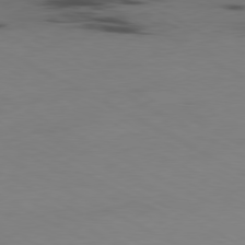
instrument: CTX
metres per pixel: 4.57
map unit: Ap
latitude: -80.5763
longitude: -95.2159
